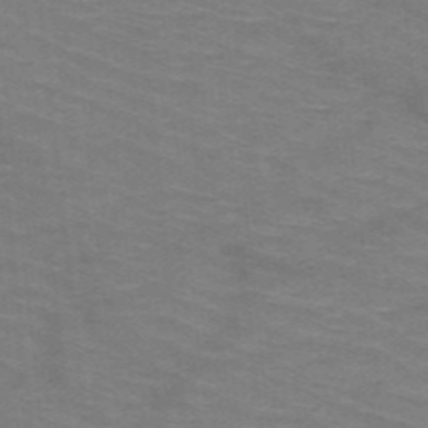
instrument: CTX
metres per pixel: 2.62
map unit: HNb
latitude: -47.7666
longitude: -45.8772
